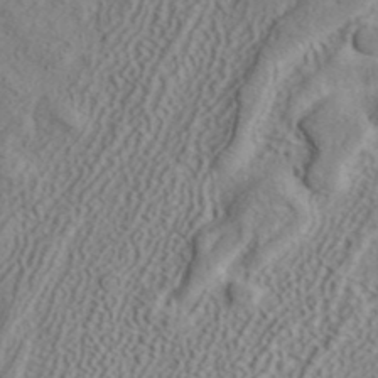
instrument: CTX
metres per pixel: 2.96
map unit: ANa
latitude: 38.5546
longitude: 20.5573
